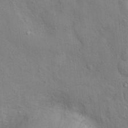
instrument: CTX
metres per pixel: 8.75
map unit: Nhu
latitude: 12.2145
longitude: -26.6680
